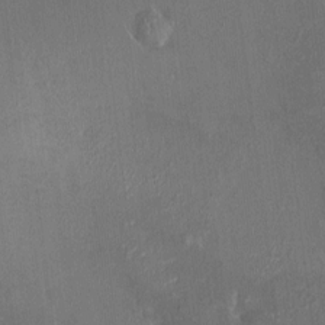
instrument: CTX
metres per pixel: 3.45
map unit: HNhu
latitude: 6.8191
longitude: 3.7855
